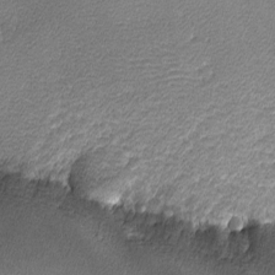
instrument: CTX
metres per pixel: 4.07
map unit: lHvf
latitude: -12.8786
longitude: -102.6868
